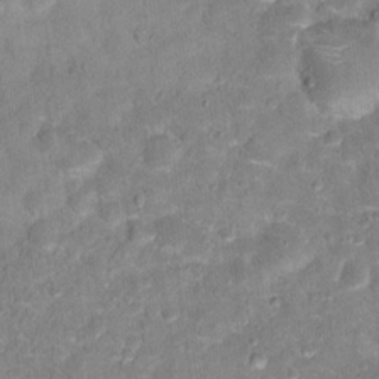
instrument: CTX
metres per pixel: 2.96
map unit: Hto
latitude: 16.8380
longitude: -37.0837
